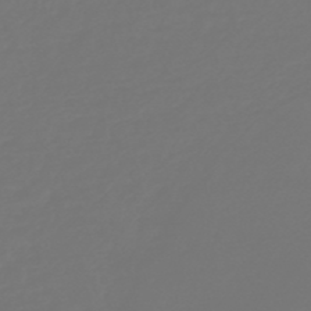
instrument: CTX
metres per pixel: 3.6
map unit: HNb
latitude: -46.9730
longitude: 56.3117
